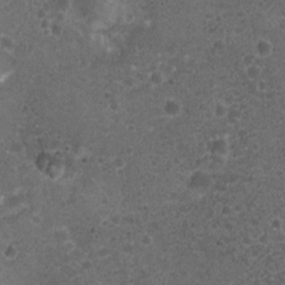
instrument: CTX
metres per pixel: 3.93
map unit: Ht
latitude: 3.8961
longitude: -19.6694
